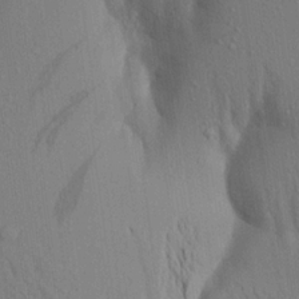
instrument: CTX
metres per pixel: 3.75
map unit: Aa
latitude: 18.4790
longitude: -149.2348
